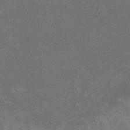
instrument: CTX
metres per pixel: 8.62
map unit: eHh
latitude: 16.9703
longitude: -63.8395
